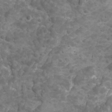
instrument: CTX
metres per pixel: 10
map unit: Ave
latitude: 16.6491
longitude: -133.3293
